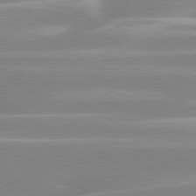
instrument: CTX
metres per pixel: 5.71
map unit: lApd
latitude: 80.2145
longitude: -128.8947
